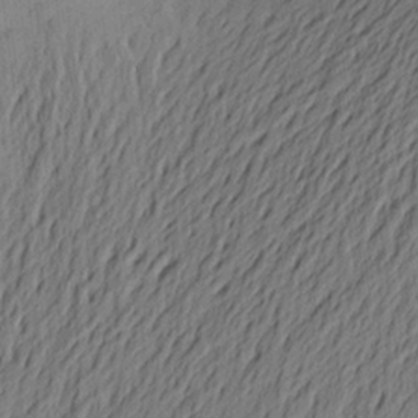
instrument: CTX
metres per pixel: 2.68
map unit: Aa
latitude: 22.4979
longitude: -148.7057
